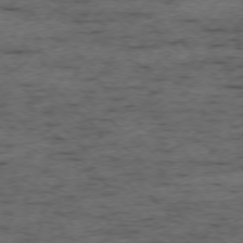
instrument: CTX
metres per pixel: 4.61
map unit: Ap
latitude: -76.3306
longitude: -91.2726
